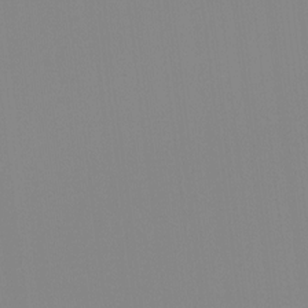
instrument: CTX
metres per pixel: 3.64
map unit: Hto
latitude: -8.1039
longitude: -48.0444
